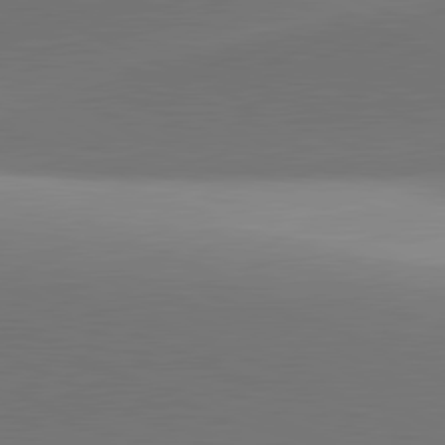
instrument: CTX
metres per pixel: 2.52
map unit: lApd
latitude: 81.4426
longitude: 143.9178
